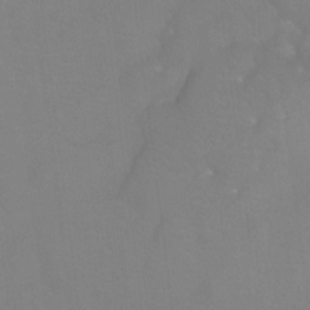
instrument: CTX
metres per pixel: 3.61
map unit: Ht
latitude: -8.0283
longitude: -33.8772
